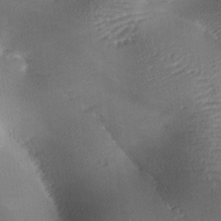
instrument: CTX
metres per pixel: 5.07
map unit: lAa
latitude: -10.3306
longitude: -125.0080
